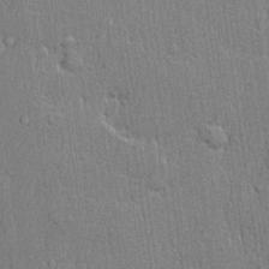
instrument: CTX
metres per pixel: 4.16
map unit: lHvf
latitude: 21.5938
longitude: 142.8219
